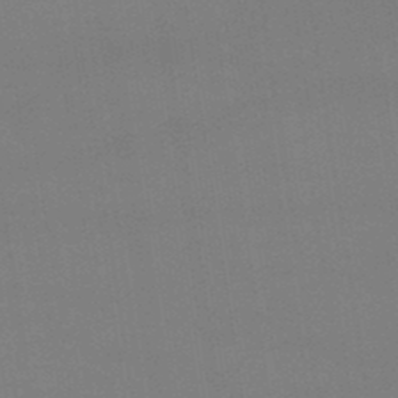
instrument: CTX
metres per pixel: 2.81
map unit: lHb
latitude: -47.1998
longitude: 67.4454
